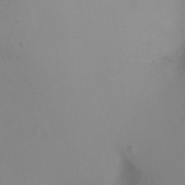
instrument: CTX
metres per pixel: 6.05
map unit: Ht
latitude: -5.7099
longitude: -27.2537
